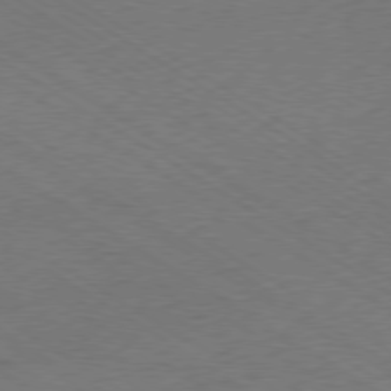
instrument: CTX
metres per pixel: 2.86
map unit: Ap
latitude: -79.5966
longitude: -52.2523
